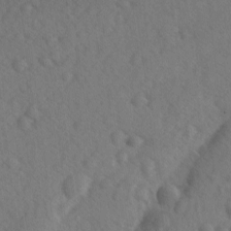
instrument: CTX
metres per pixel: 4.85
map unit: Ave
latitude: -8.5385
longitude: -120.8947
